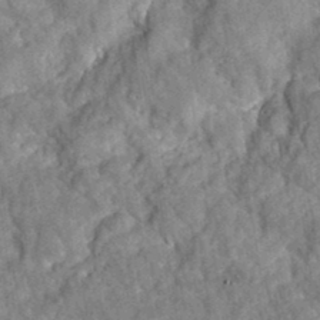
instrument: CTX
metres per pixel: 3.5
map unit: eAb
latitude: 35.3670
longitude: 115.6722
